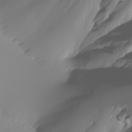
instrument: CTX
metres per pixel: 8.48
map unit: Nhu
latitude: -6.2172
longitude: -94.4034
